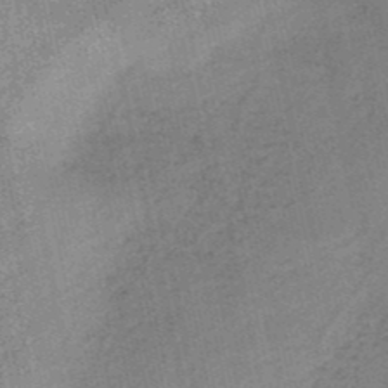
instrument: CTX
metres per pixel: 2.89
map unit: HNb
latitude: -51.6533
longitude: -51.0080
